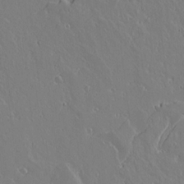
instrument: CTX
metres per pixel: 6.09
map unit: lAvf
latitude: 15.1215
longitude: -126.5546
